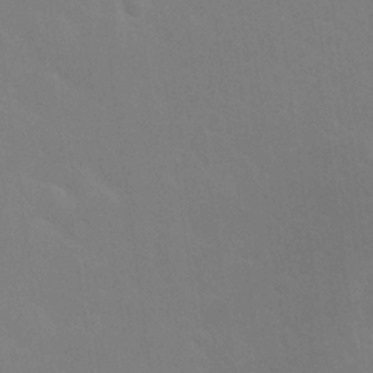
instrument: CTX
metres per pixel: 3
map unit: Nhu
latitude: 23.5371
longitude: -71.3670
